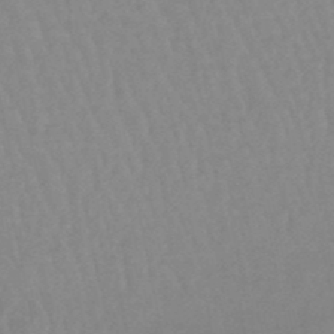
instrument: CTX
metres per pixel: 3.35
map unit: lHb
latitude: -48.4251
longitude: 77.3132
